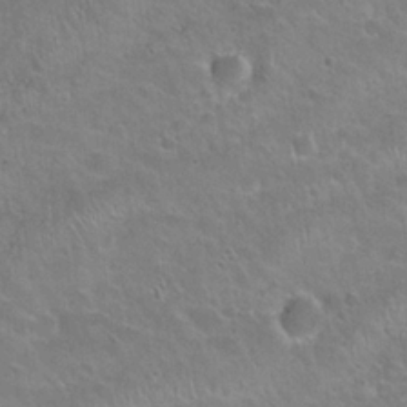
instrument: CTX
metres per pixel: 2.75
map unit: Hto
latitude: 22.2522
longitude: -51.5371
